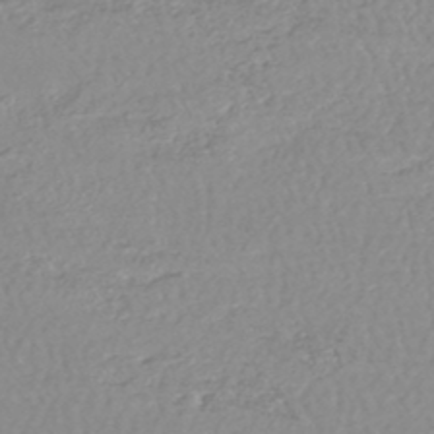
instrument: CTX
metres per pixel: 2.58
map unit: lHb
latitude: -44.9731
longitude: 78.2550
